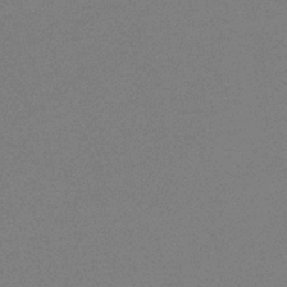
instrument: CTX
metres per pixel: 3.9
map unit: HNb
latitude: -34.4818
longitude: 52.7841
